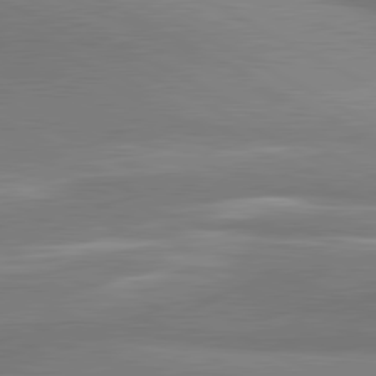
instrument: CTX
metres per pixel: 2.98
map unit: lApd
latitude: 81.1592
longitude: 135.8611
